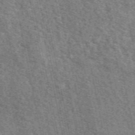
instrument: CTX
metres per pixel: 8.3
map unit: eAb
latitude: 51.0647
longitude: 113.3510
